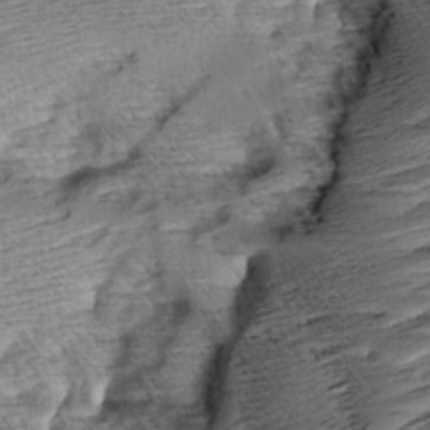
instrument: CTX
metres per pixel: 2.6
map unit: Aa
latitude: 8.6869
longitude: -141.1214
